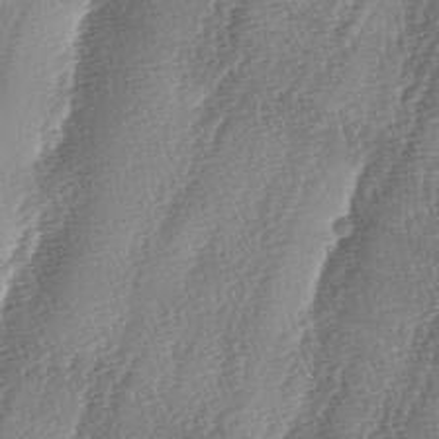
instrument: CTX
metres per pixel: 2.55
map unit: lAa
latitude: -5.1620
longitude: -129.3482
